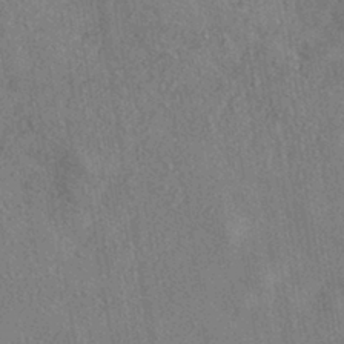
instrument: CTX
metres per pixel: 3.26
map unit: eHh
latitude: -41.0675
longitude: 120.6140
